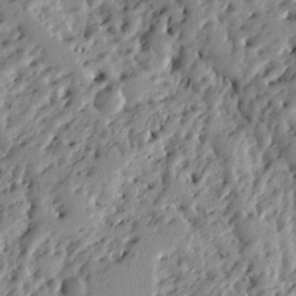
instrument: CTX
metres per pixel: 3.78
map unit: Ht
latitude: 9.1970
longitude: -77.6127
